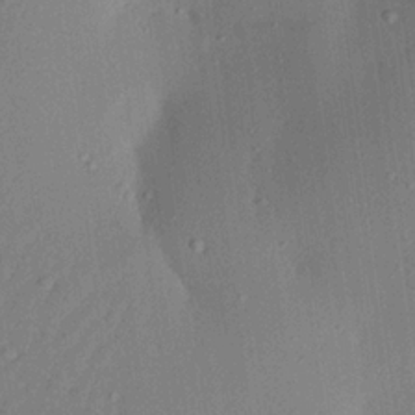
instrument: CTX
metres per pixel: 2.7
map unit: Aa
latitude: 21.0270
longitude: -147.2537
